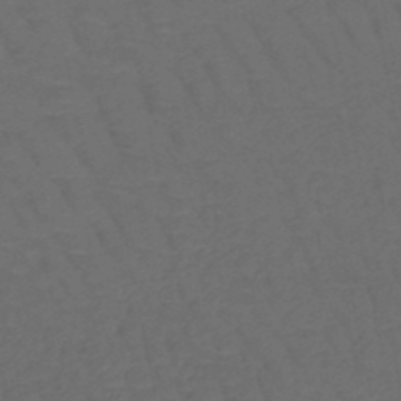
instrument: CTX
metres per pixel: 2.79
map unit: HNb
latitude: -50.2173
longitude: -47.9906
